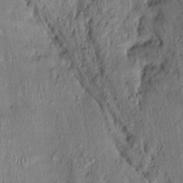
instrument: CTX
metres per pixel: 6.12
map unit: Nhu
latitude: -0.1606
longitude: -14.5924
